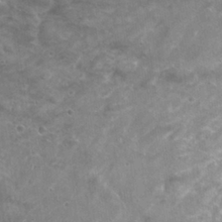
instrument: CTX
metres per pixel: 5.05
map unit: Hto
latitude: 28.3845
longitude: -39.2159
